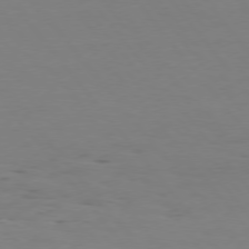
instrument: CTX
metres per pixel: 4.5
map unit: Hpe
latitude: 75.4804
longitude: -141.0269
